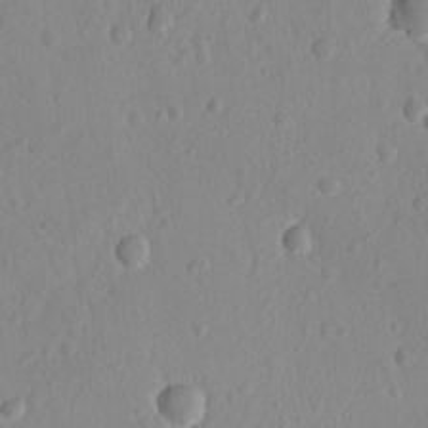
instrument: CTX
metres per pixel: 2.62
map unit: lAvf
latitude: -9.0486
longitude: -119.8583
